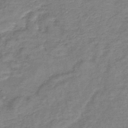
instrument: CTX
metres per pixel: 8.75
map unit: lHb
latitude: -40.4251
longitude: 75.3132
